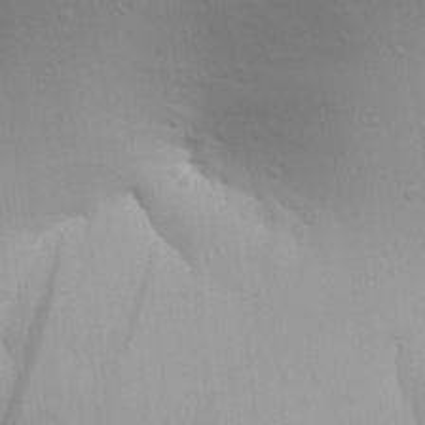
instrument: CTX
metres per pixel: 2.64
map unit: Aa
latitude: 24.5923
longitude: -136.4412
